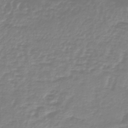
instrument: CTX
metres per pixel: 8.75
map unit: lHb
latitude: -40.9353
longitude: 64.5574
